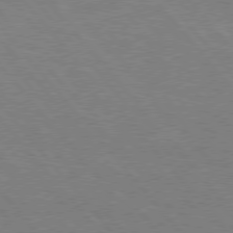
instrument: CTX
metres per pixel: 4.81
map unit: Hpe
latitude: 76.3656
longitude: -151.3670
